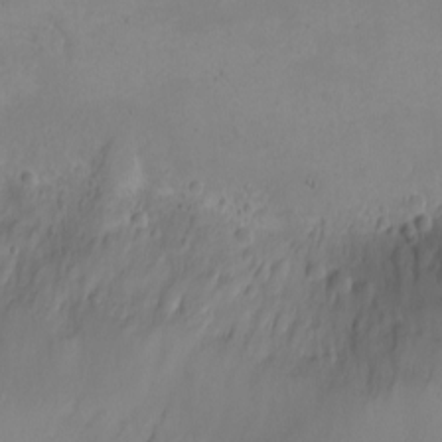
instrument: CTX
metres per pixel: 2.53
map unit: eHh
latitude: -5.6722
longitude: -81.0269
